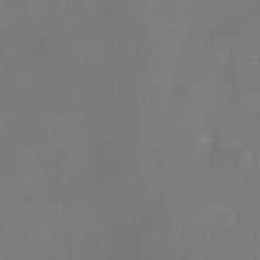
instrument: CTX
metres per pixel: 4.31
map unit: Ave
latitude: 0.5168
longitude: -113.2915
